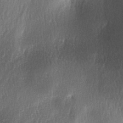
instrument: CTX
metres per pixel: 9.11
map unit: lAa
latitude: -3.8800
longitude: -128.6490
